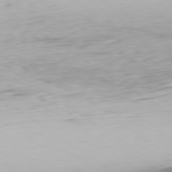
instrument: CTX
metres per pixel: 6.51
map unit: Ap
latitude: -79.8044
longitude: -58.2523
